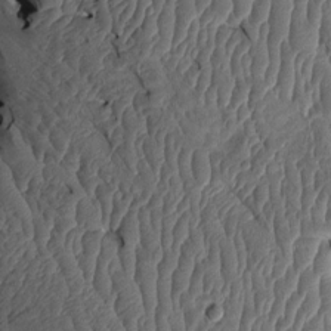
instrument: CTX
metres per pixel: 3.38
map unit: Htu
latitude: 0.3845
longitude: 149.2754
